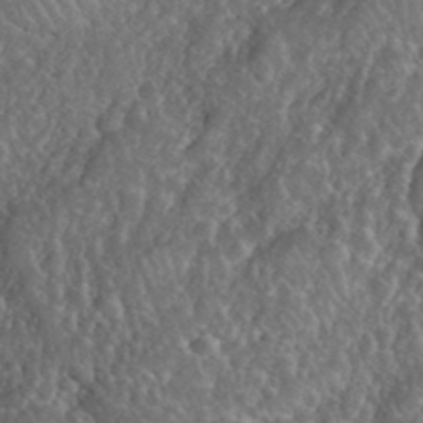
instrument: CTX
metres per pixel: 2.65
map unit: eHh
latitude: 39.9717
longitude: -58.1011
